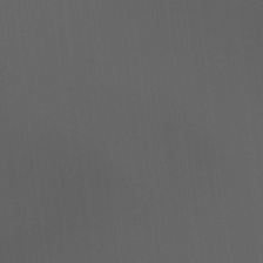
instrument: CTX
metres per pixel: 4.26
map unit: Nhu
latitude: -15.4266
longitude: -57.7449
